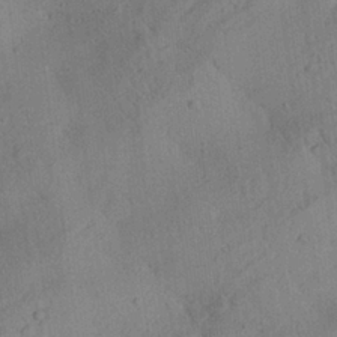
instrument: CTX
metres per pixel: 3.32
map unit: Aa
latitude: 24.9135
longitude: -143.4616
